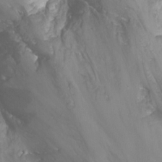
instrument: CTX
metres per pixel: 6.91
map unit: Nhu
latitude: -11.8422
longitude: -48.8191
